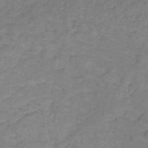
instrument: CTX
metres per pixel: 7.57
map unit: lHb
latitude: -31.0864
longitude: 65.6722
